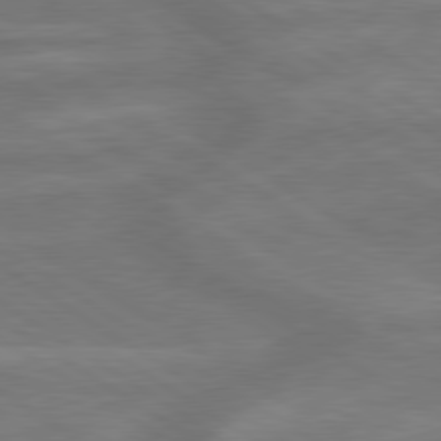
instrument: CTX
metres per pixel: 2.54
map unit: lApd
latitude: 79.7828
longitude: -172.2900
